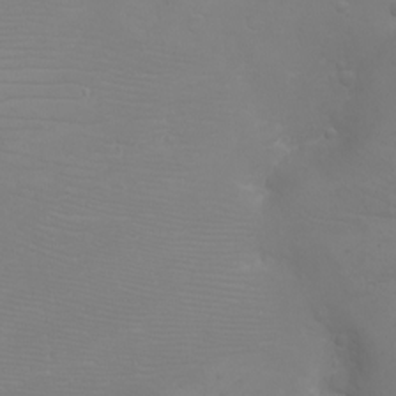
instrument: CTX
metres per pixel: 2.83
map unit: eHh
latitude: -6.4251
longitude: -79.0648
